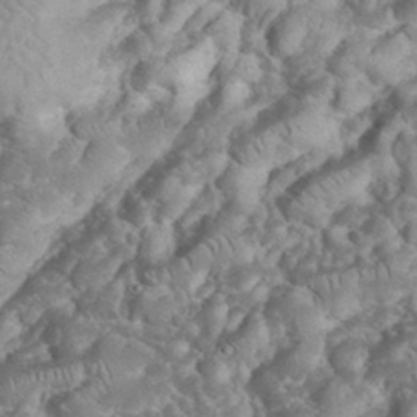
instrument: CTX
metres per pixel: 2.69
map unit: eHh
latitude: 33.9906
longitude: -64.8380
